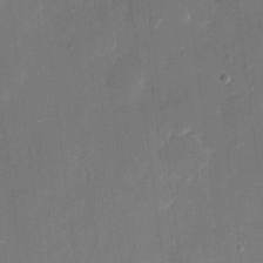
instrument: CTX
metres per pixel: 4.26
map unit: eHh
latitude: 7.0647
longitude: -68.7624
